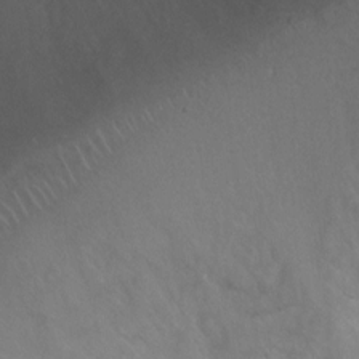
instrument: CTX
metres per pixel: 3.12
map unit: Ht
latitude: 2.1200
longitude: -24.8757
